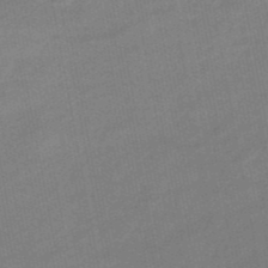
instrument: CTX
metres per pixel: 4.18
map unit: eHb
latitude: -39.4644
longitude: 82.8219
